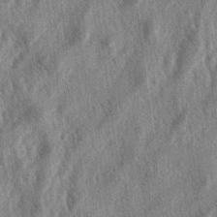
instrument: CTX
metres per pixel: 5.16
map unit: lAa
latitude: -5.0486
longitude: -126.1767
